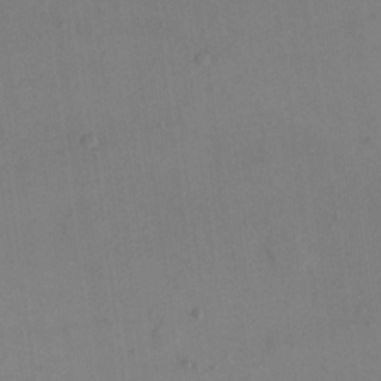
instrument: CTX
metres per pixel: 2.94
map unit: eHh
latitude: 16.7435
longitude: -67.4615
